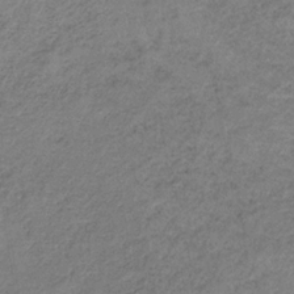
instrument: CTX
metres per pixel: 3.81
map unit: HNb
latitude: -32.9542
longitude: 59.8611
